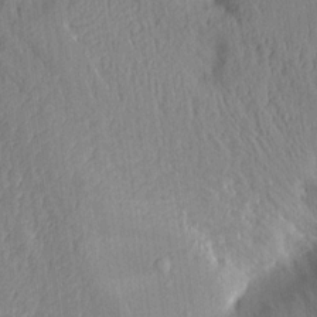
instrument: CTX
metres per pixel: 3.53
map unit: Aa
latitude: 15.1593
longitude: -146.9703
